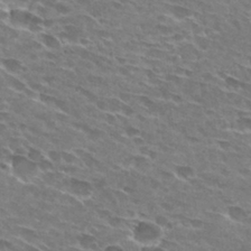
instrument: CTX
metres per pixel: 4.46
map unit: Hto
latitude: 29.2537
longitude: -42.5924
